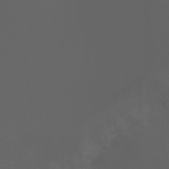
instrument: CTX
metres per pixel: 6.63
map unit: Ht
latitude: -3.5777
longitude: -60.9136
